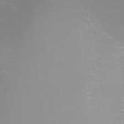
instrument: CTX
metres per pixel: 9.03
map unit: Ht
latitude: -6.2172
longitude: -28.9325
